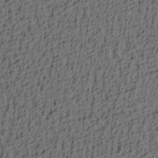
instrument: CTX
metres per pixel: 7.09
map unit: lAa
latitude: 4.2900
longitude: -114.1388
